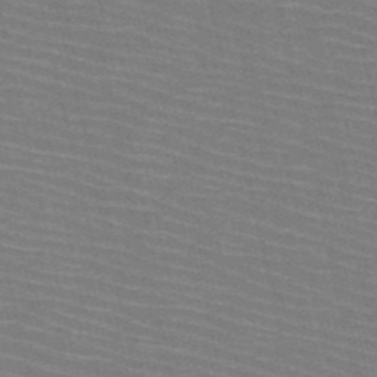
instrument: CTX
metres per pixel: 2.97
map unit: HNb
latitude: -50.8975
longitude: -45.0647
